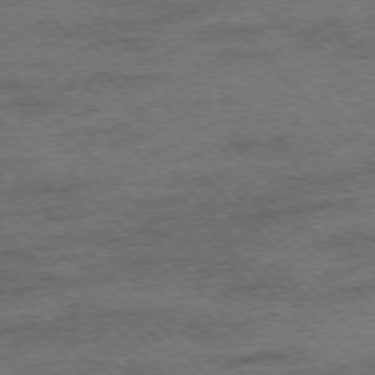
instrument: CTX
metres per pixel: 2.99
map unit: Hpe
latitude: -76.2928
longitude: -13.9150
